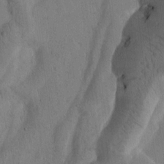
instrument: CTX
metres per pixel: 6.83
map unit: Htu
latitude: -2.7841
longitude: 172.7463
